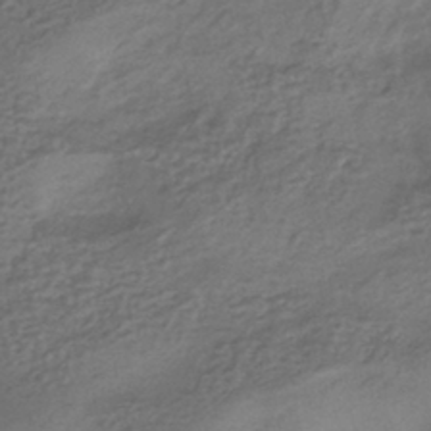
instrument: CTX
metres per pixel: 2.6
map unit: HNhu
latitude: -42.8974
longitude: 103.4077
